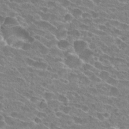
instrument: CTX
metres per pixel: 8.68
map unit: Hto
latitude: 24.4223
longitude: -43.0647
